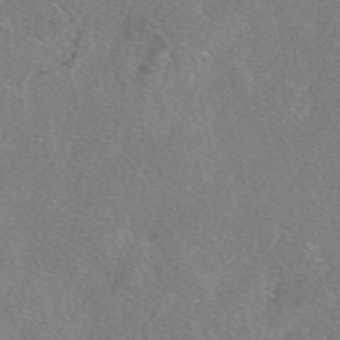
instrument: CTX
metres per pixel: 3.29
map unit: eAb
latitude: 47.7450
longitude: 107.8423
